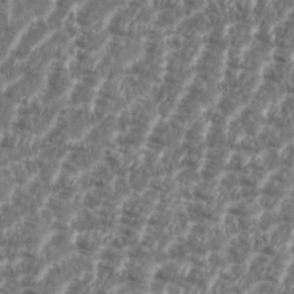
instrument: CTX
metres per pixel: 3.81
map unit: eHh
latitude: 35.9339
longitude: -136.5924
